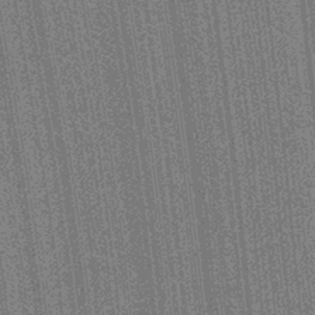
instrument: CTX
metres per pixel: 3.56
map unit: Aa
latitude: 27.7450
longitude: -147.4427
